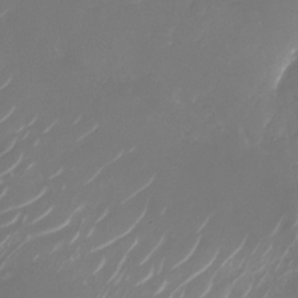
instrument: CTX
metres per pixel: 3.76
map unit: Nhu
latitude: -28.9542
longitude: -70.9325
